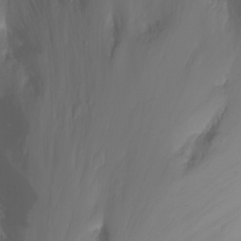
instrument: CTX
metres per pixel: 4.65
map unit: Nhu
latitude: -11.6911
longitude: -64.7246
